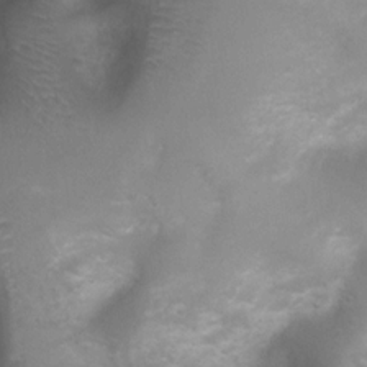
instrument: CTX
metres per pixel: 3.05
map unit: Ht
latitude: 4.4034
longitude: -21.3481
